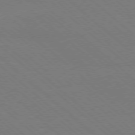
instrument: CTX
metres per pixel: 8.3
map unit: Ap
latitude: -78.2739
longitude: -84.7057
